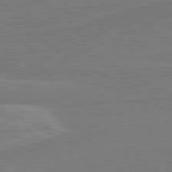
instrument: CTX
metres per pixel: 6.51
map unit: lApd
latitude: 80.7624
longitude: 169.1053
